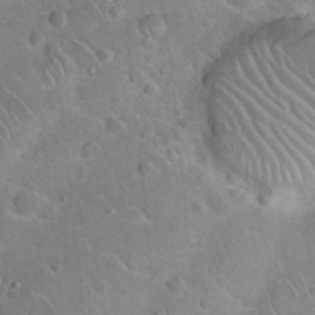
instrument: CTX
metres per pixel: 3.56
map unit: Hto
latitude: 20.3656
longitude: -49.8772
